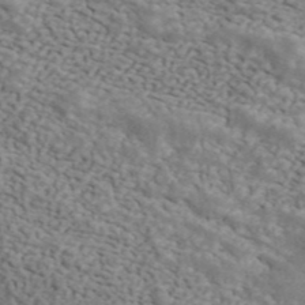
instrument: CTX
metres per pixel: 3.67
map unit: ANa
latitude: 43.7639
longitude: 47.4832
